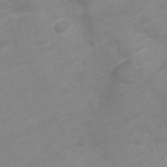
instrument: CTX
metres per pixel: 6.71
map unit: Nve
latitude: -18.8597
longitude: 108.3495
